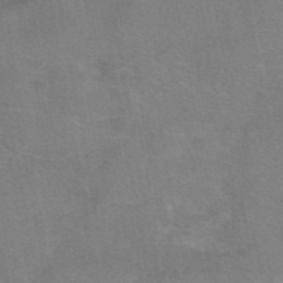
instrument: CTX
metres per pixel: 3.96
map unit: eAb
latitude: 48.9325
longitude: 120.8408
